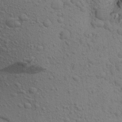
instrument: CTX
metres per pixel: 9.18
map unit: Aa
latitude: 22.8002
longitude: -148.2900
